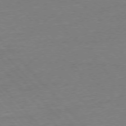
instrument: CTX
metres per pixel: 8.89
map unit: Ap
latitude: -77.2187
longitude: -95.6316
